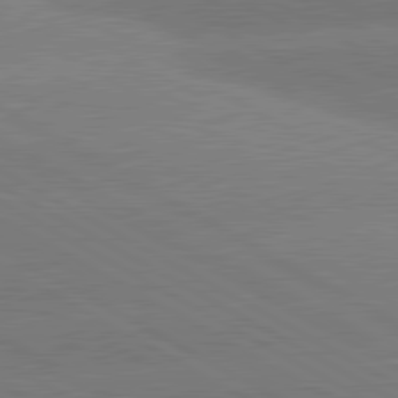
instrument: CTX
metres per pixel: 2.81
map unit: lApd
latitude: 80.9703
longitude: -152.4790
